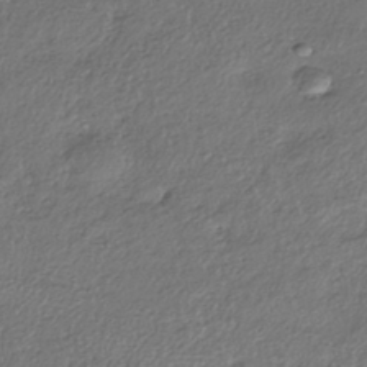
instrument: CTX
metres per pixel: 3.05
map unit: eHh
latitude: -41.8800
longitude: 121.2565
